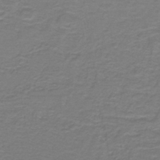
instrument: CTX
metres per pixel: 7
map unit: lHb
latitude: -42.5573
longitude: 56.7274
